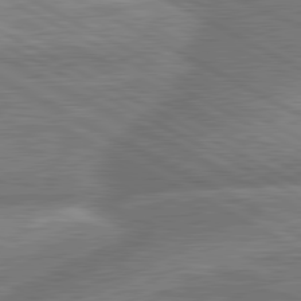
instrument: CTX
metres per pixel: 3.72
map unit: lApd
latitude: 80.9703
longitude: -166.2522
